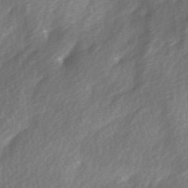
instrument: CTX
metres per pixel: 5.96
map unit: Ave
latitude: 0.3845
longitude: -112.1578
